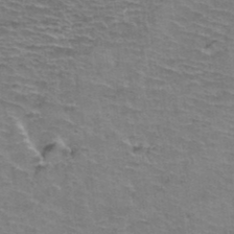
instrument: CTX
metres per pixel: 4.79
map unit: Hto
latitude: 37.7072
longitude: -43.4615
